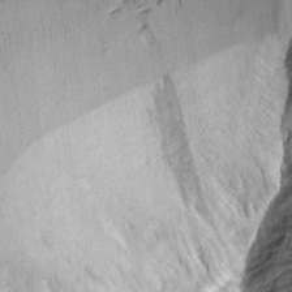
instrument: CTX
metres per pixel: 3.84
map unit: Aa
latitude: 8.0255
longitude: -128.8002
